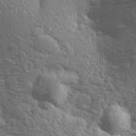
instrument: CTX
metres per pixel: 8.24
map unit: Aa
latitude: 24.2522
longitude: -147.0270
